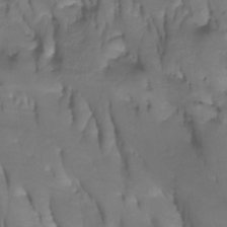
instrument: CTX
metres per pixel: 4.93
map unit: Htu
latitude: -4.6896
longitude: -76.6112
